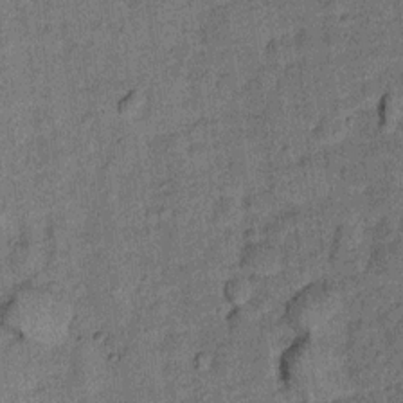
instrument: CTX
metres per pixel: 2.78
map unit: Ht
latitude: 9.0458
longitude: -38.7813
